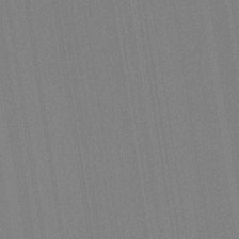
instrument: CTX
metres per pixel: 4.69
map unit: HNb
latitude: -35.1620
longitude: 54.9920
